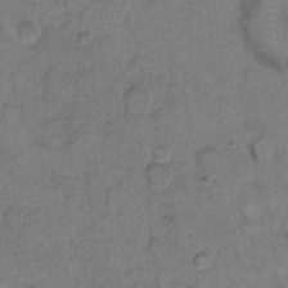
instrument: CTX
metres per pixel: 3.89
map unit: eHh
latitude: 8.7435
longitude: -63.1970
